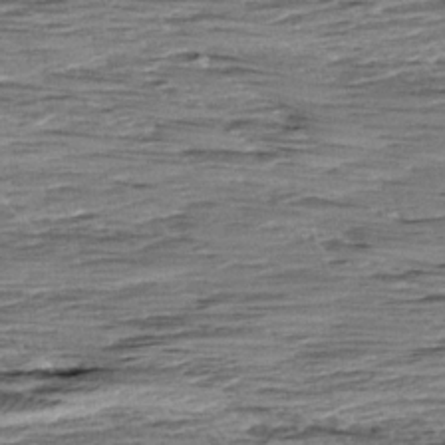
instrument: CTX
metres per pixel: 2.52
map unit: Aa
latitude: 8.8758
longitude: -137.8584
